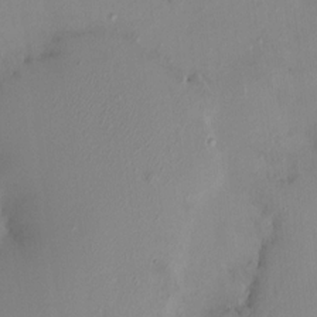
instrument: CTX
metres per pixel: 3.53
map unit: HNhu
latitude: 6.8947
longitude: 1.3699
